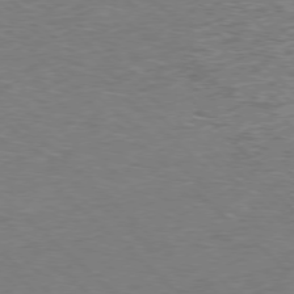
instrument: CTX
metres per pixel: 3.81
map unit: Hpe
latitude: -77.8989
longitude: 15.8612
